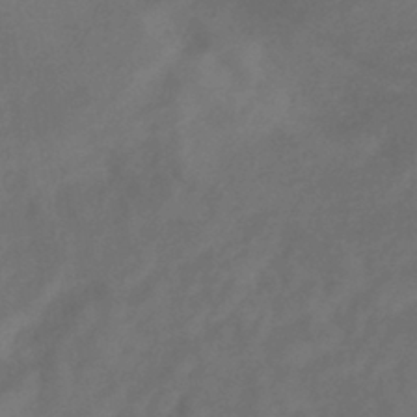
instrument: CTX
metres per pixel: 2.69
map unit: lHb
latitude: -39.8234
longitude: 74.6897
